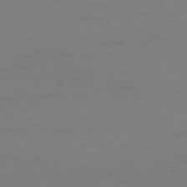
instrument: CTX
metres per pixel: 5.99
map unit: Ap
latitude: -75.3699
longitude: -78.2523
